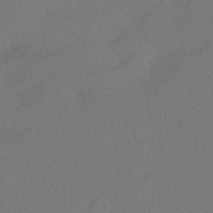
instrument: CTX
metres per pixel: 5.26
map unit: lHvf
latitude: 25.0836
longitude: 140.5385
